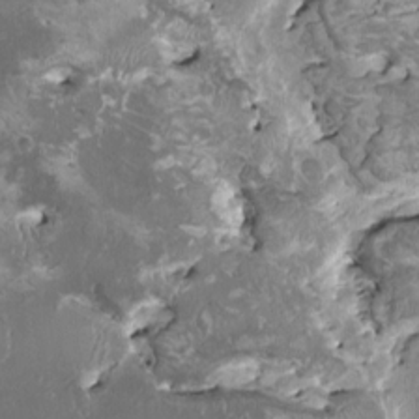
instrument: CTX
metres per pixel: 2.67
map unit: HNhu
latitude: 0.9702
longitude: 5.7477
